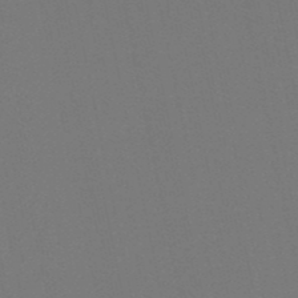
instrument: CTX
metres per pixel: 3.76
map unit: lHb
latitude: -50.9353
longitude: 80.1417
